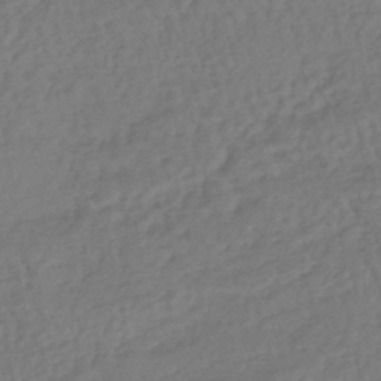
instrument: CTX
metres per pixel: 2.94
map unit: HNhu
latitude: -43.5399
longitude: 101.6343
